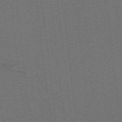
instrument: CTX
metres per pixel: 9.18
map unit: lHb
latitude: -39.8234
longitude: 54.2362
